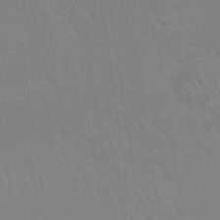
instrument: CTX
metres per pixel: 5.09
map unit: Nhu
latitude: 28.2711
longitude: -64.5546
